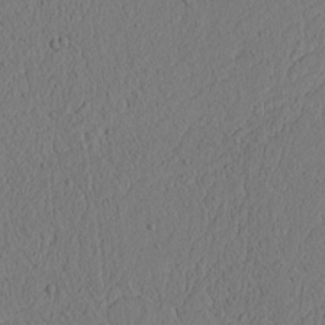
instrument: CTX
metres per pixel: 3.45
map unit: lAvf
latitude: 8.9136
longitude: 165.8612
